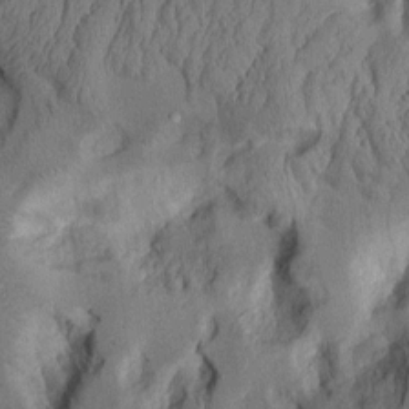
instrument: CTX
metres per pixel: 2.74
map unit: Aa
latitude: 8.8380
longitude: -127.1970
